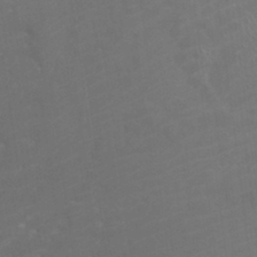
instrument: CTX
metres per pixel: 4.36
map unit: Htu
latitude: -11.2187
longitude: -71.9906
